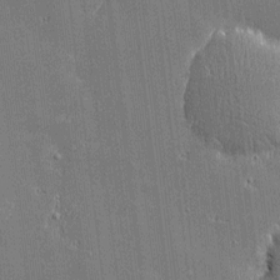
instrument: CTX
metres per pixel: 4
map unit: Htu
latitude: -6.5951
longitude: 176.1039
